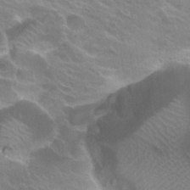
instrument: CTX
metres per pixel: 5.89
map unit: Hto
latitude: 25.8772
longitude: -36.3090
